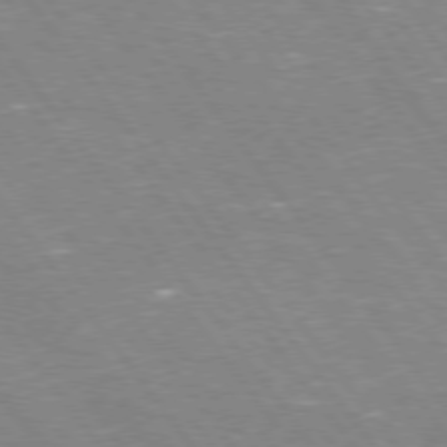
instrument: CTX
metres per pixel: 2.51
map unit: Hpe
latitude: 75.2159
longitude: -157.9339
